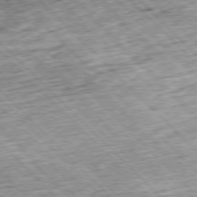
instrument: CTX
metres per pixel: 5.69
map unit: Hpe
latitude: -77.6533
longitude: 13.2754
